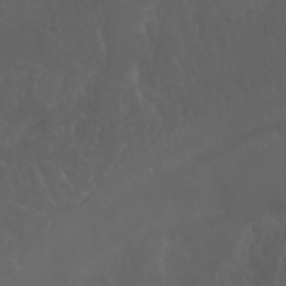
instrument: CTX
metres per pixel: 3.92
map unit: Nhu
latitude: 22.8002
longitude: -64.8947
